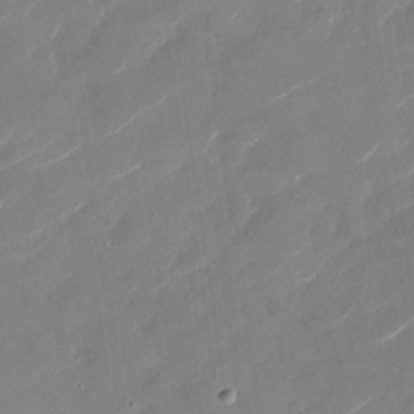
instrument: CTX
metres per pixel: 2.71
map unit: Nhu
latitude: -29.0109
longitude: -72.9892
